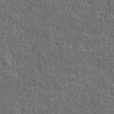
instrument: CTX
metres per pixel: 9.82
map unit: lHvf
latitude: 37.8584
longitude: -91.0270
